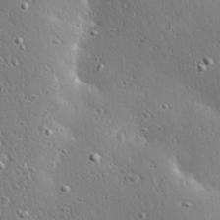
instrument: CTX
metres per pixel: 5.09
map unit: Hve
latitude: 25.4804
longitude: -91.6694
